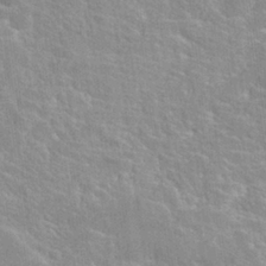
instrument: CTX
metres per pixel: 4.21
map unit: Hto
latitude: 25.2348
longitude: -39.1214
